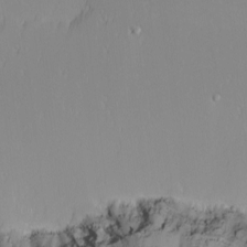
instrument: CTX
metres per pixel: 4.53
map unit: Nhu
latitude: -4.1794
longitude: -86.4790
